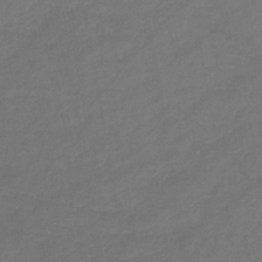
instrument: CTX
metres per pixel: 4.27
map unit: lHb
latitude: -42.7841
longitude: 76.5763
